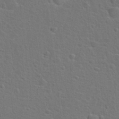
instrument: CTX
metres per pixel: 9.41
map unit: Hto
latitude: 22.8758
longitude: -47.4616
